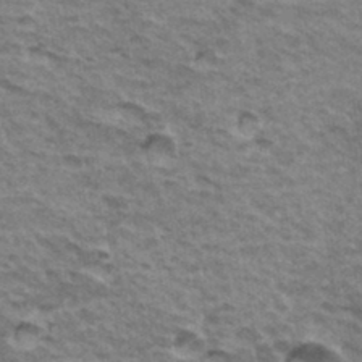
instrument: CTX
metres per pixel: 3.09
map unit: Hto
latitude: 35.5749
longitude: -43.4238
